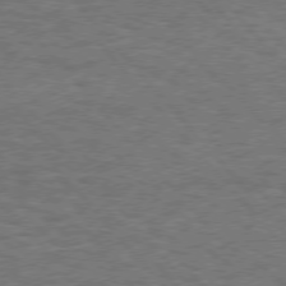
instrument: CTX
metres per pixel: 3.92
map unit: Hpe
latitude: 75.4993
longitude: -136.1200
